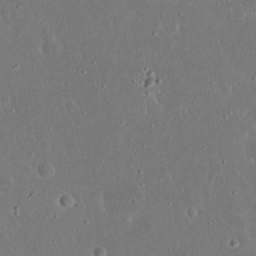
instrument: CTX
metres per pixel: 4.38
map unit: Nhu
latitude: 23.2915
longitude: -71.0647
